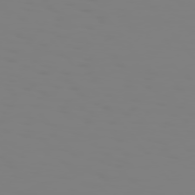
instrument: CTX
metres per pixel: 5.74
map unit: Hpe
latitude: 75.0647
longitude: -127.4804
